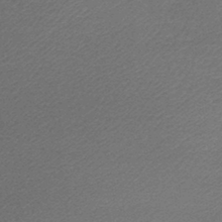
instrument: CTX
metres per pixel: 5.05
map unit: lHb
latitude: -41.9178
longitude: 66.3495
